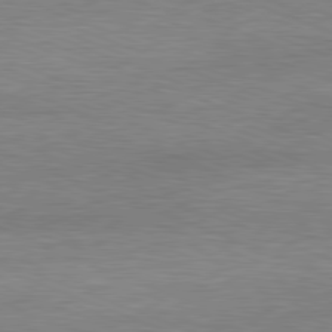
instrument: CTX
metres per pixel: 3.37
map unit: Ap
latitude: -81.9178
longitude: -83.0836
